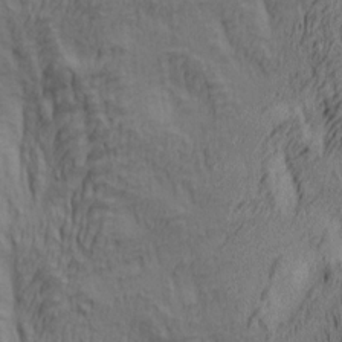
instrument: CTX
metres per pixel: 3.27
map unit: lAa
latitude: 4.8947
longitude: -115.4615
